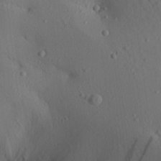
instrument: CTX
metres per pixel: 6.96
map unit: Aa
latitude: 25.1592
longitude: -143.6694
